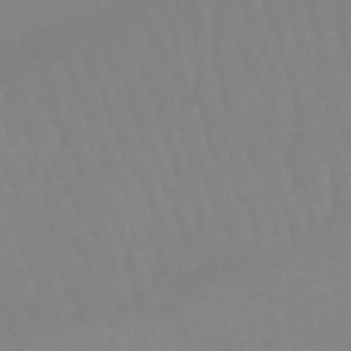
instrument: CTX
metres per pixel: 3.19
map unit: lHb
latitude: -48.9353
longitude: 76.1984
